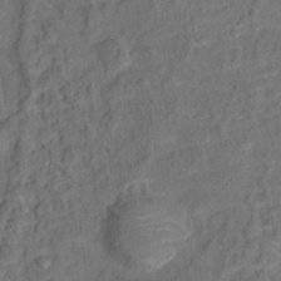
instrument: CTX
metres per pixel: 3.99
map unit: Ht
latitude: 13.6883
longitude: -38.9703
